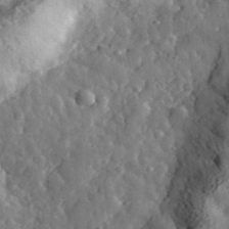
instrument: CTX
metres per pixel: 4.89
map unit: eHh
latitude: 34.5734
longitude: -80.6301
